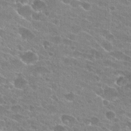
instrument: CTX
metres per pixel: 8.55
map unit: Hto
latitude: 24.3089
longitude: -43.5938
